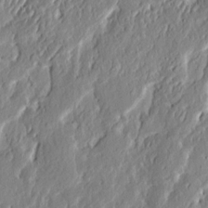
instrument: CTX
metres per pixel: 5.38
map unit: eHh
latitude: 3.4426
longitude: -77.9150
